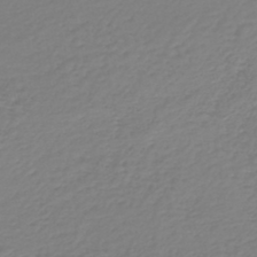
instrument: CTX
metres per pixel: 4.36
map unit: lHb
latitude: -45.7289
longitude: 62.5384
